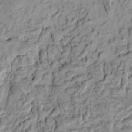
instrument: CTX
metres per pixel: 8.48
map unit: eHh
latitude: -0.9542
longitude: 16.6330
